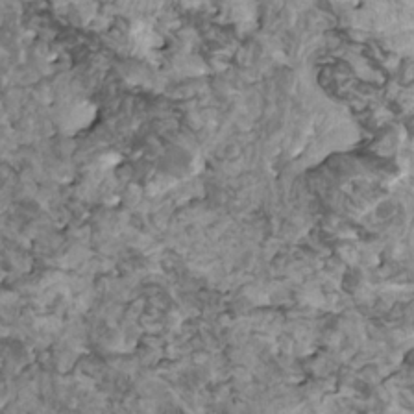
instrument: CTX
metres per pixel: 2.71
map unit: HNhu
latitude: 0.9513
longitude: 5.3320
